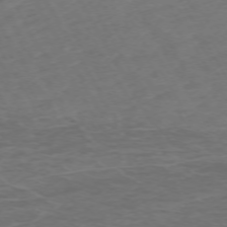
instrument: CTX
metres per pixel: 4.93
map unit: Hpe
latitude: -72.4818
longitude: 9.1242
